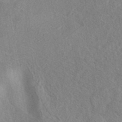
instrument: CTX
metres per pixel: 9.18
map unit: eAb
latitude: 40.6112
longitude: 104.2550
